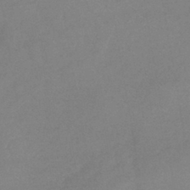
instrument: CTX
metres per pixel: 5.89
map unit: lHb
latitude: -41.3132
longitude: 73.2754
